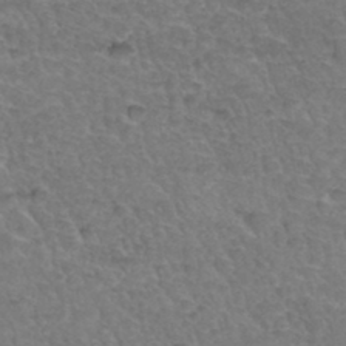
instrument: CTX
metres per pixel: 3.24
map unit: Hto
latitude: 35.1592
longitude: -46.8191
